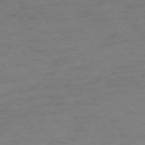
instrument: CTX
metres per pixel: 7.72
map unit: Ap
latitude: -74.9353
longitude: -72.9514
